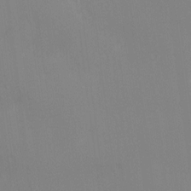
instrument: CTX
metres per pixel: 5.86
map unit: Ave
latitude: 2.7057
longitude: -112.7246
